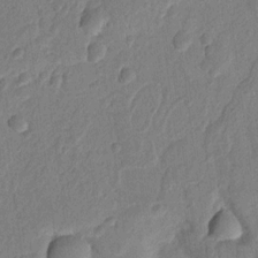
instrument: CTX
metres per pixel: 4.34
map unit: Ht
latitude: 11.7450
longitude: -75.9528
